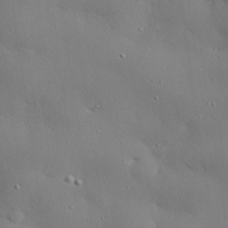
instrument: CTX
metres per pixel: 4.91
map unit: eHh
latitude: 28.4412
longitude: -82.5167
